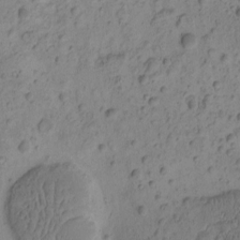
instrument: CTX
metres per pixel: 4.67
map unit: eHh
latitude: -0.6519
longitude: 16.6141
